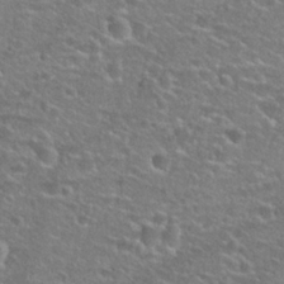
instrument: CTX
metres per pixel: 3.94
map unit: Hto
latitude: 25.9150
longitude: -49.8583
